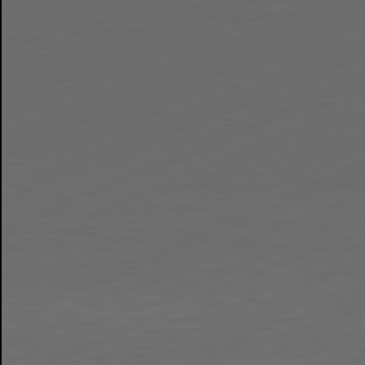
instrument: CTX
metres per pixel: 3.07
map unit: Ap
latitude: -81.4644
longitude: -85.9906
